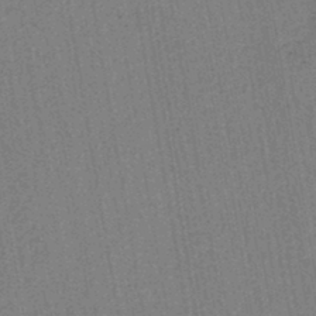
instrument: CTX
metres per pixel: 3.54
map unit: lHb
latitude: -42.5195
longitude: 62.8597
